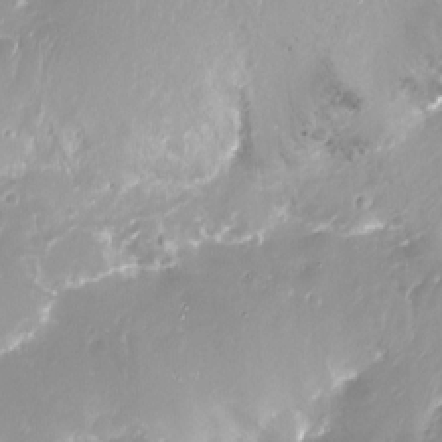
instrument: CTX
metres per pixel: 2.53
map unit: Ht
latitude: -16.5574
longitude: -44.4412
